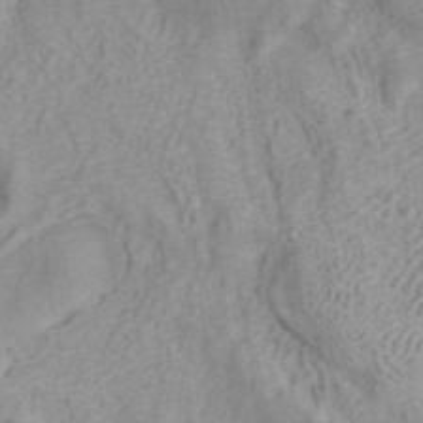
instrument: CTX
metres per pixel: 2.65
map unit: ANa
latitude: 41.0647
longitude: 15.4833
